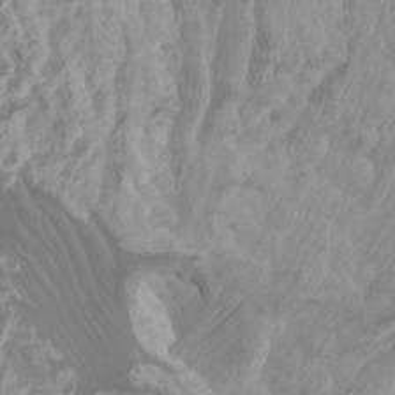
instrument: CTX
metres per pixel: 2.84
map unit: Htu
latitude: -4.8219
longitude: -90.0255
